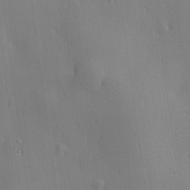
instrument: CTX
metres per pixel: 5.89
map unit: Hve
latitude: 18.6301
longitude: 150.3306
